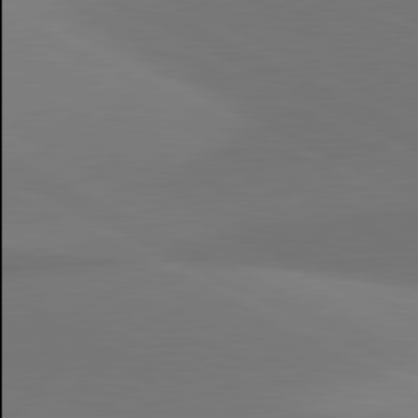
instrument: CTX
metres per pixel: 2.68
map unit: lApd
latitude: 81.3859
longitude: 146.0094
